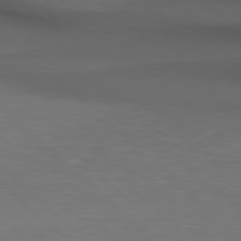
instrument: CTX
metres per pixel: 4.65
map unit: Hpe
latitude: 78.2145
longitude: -161.0836
